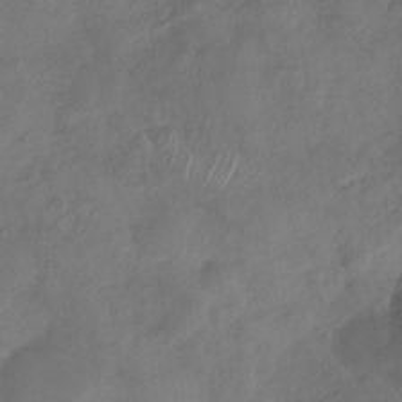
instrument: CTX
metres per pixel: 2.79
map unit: Nhu
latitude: -30.1417
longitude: -63.0270
